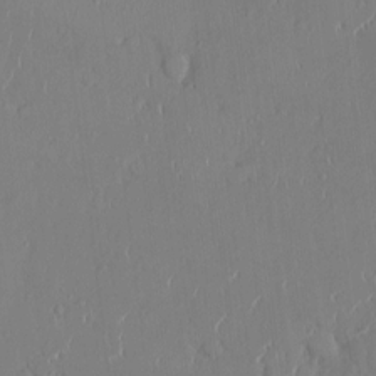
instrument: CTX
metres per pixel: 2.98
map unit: HNhu
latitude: -0.8408
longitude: -8.3090
